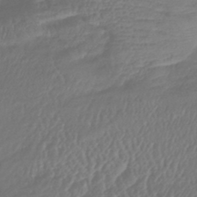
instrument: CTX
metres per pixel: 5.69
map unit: eHb
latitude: -42.8785
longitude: 81.9745
